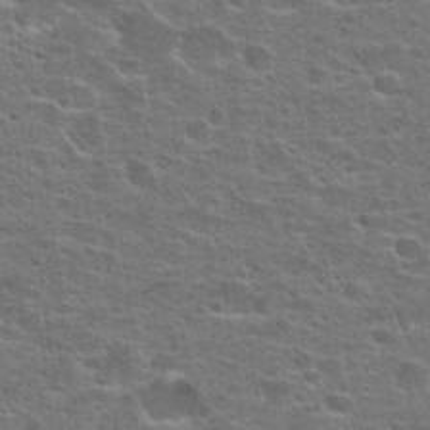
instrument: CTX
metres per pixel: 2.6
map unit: Hto
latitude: 23.8205
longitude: -46.9136
